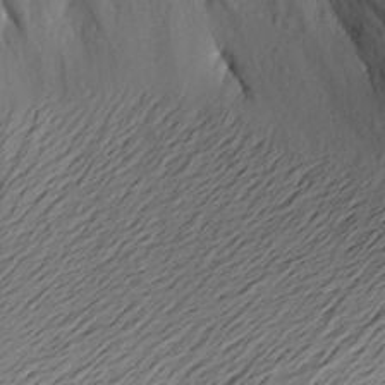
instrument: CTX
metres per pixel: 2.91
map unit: Aa
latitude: 23.6127
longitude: -149.1025
